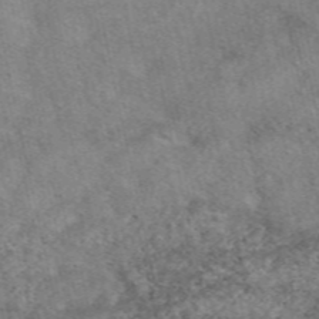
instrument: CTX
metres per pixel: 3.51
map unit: eAb
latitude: 48.9703
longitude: 121.8611
